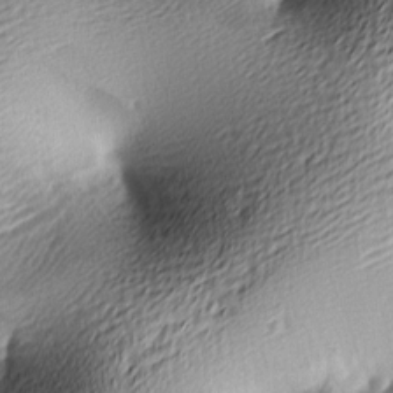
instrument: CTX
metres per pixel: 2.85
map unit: lAa
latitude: -9.8611
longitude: -126.1578
